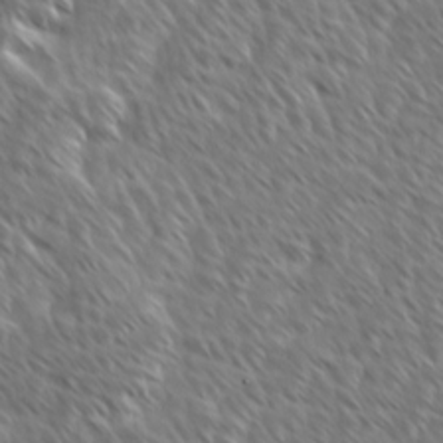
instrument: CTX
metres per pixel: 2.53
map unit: Ave
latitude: 9.0459
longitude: -106.1011
